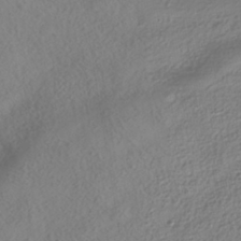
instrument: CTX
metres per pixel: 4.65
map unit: HNhu
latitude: -39.9178
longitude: 101.5021
